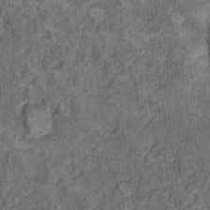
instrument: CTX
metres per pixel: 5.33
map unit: Ht
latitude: 9.4049
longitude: -37.2537
